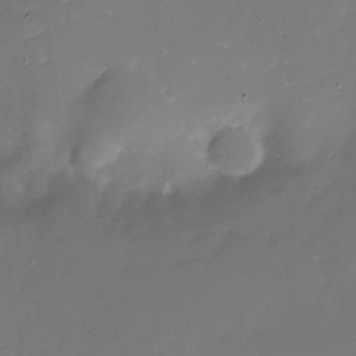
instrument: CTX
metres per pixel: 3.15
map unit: Nhu
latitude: -28.1606
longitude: -80.0822
